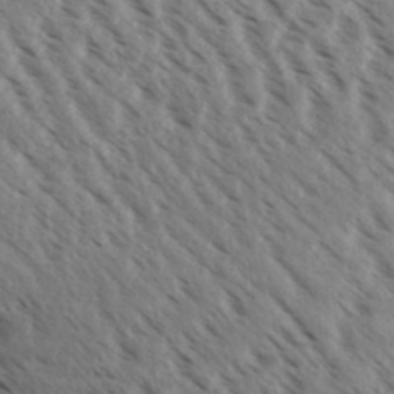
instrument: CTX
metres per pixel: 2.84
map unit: Aa
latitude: 32.2711
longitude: -139.3482
